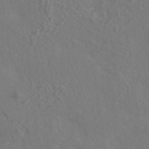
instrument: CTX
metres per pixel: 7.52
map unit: ANa
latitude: -36.6140
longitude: 95.4454
